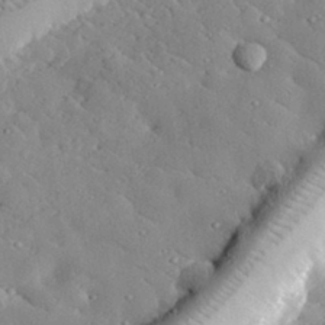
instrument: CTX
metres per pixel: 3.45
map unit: lHvf
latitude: 32.1767
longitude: -84.5924
